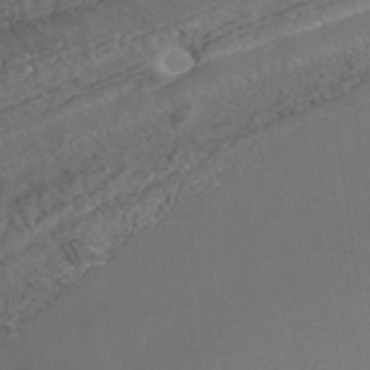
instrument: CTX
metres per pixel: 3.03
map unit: ANa
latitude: 41.4426
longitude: 27.8989
